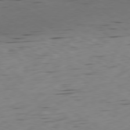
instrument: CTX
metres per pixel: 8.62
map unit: Ap
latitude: -79.8422
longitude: -100.4790
